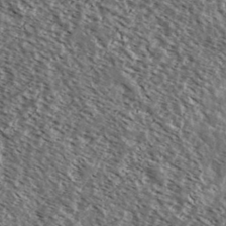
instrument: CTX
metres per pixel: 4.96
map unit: Ave
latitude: 37.8017
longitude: -109.0269
